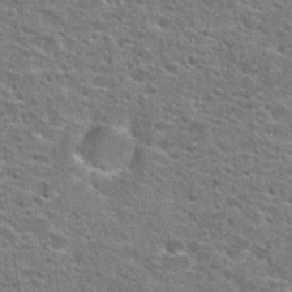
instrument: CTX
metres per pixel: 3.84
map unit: Hto
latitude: 25.4615
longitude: -47.3104
